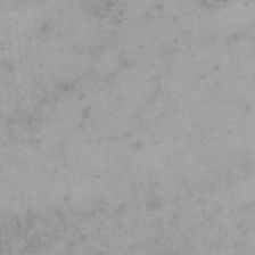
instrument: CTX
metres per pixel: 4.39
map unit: eHh
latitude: 18.4223
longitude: -66.3089
